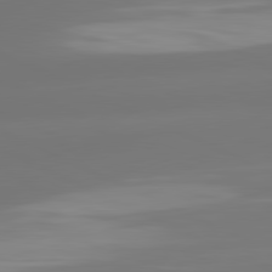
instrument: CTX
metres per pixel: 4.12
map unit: lApd
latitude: 81.4048
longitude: -165.1403
